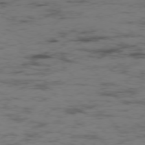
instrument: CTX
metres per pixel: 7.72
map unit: Ap
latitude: -76.6896
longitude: -82.2333
